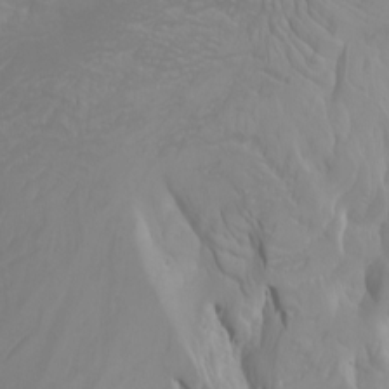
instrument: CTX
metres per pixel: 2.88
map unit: Htu
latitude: -4.3873
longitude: -89.5183
